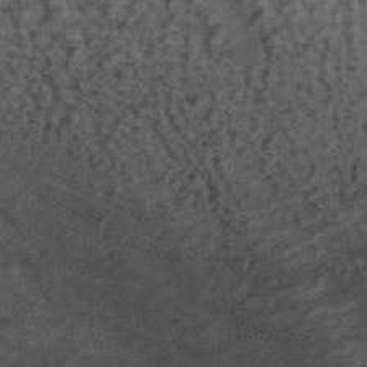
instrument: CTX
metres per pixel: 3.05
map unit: ANa
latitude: 39.6883
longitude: 29.8422
